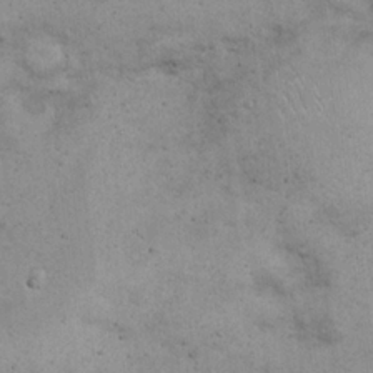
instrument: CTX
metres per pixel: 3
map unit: eHh
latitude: 21.6127
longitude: -60.6112
